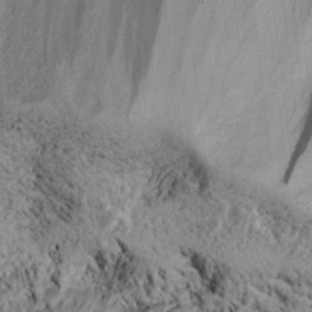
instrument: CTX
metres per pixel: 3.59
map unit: eHh
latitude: 24.4223
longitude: -80.0633
